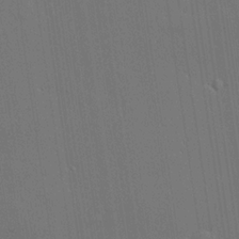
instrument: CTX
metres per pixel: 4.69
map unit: lHvf
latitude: 19.6316
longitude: 141.8989
